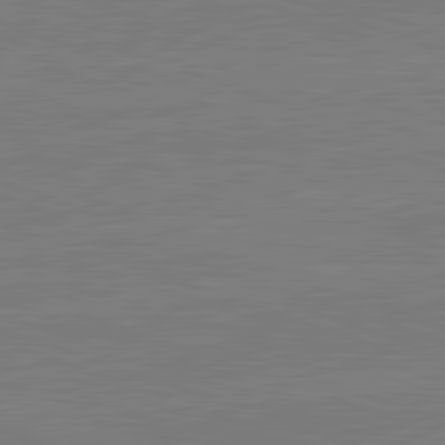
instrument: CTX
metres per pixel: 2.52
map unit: lApd
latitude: 82.2900
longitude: -159.6127
